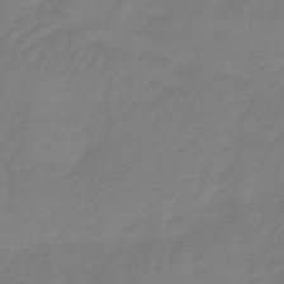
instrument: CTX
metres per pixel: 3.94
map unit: lHb
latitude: -41.9745
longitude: 63.7666
